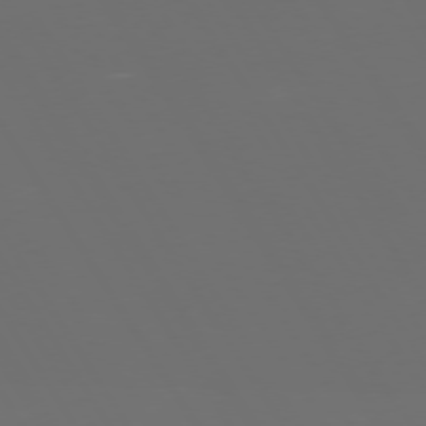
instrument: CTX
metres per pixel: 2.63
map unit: Hpe
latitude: 73.6127
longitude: -128.2900
